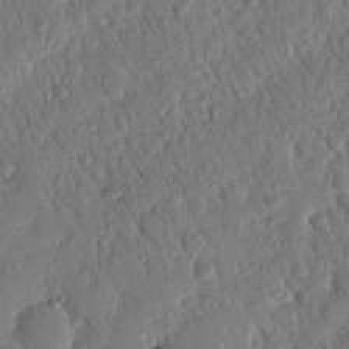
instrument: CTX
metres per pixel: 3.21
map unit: Nhu
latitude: 19.2726
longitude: -78.4979
